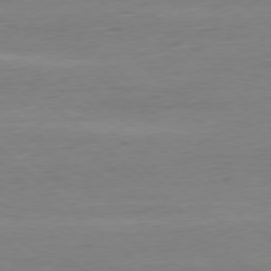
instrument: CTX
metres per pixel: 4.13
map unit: Ap
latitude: -77.9745
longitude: -80.8947
